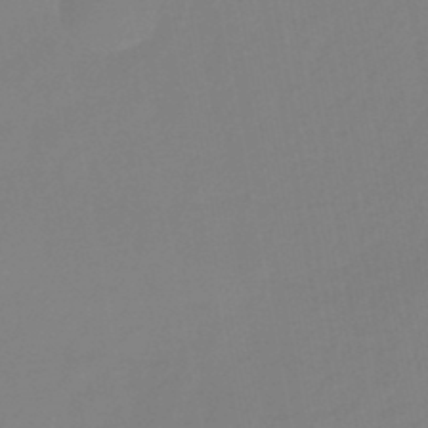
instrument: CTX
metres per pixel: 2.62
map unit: eHb
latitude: -45.1053
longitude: 88.2550
